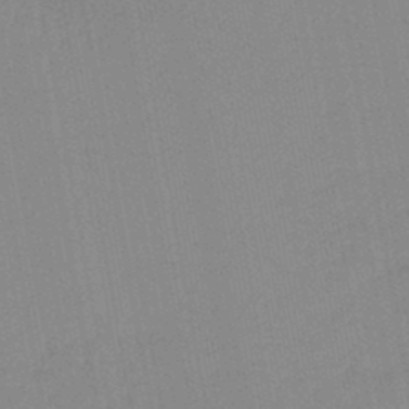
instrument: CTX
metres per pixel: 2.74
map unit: lHb
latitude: -44.0283
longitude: 63.2942
